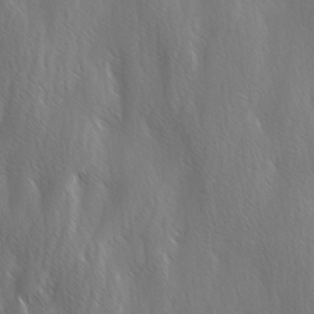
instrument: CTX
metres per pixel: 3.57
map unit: Ave
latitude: -0.6519
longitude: -112.8569
